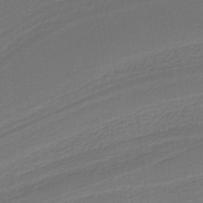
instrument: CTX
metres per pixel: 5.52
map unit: lHb
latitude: -37.8800
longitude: 58.4628
